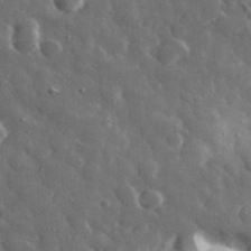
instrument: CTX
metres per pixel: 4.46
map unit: eHh
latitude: 32.6868
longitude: -69.6505
